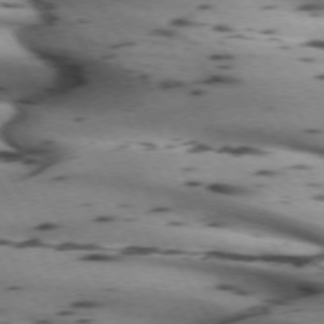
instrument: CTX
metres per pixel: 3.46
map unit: lApd
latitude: 72.1767
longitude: -52.1011
